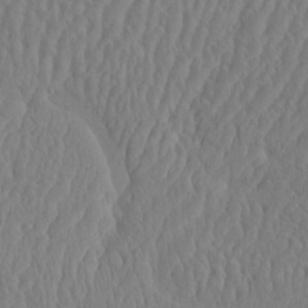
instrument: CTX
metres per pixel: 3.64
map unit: eHh
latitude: -3.6532
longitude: 15.0109
